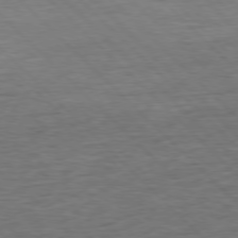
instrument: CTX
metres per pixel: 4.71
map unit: Hpe
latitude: -77.6533
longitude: 14.9920
